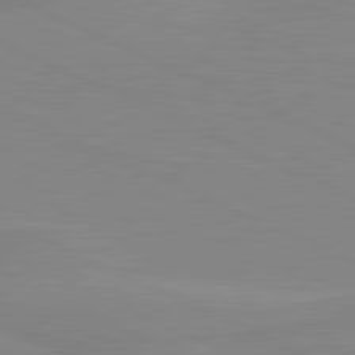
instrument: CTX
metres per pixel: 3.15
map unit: lApd
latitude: 81.4804
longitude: -172.9702
